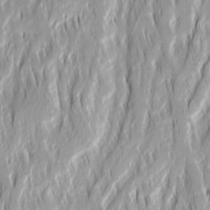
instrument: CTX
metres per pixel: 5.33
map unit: Ave
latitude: 14.9325
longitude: -134.7624
